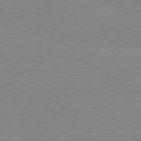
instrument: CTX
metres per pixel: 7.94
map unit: lApd
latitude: 80.2145
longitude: -125.2159
